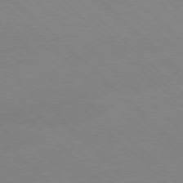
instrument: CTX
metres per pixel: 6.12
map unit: Ap
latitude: -77.6344
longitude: -68.5735
